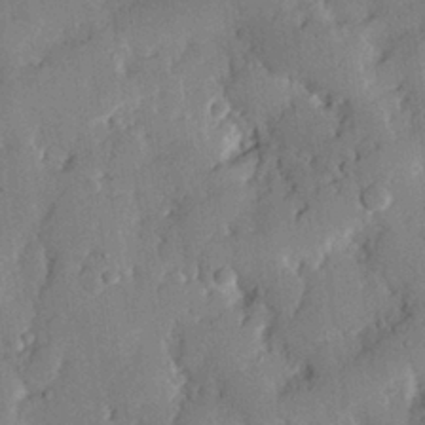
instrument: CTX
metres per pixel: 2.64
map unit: eHh
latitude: 27.0836
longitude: -79.1403
